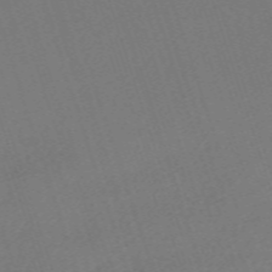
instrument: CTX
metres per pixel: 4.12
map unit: eHh
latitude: -62.5007
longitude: 53.4832
